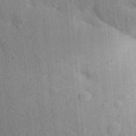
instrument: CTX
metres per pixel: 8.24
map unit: Aa
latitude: 26.0822
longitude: -149.7450
